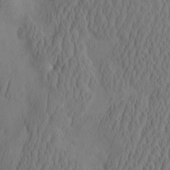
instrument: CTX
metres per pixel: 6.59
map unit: eHh
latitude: -2.5573
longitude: 16.0850
